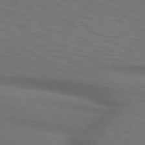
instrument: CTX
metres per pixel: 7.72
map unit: lApd
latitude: 73.3671
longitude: -75.7261
